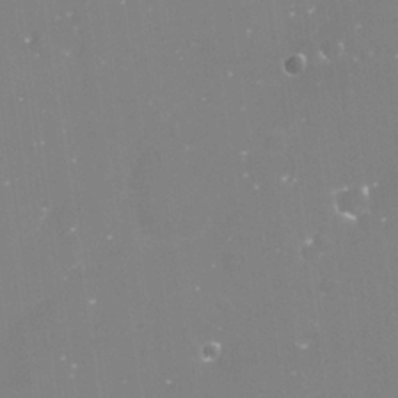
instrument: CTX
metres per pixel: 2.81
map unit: Nve
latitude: -17.4077
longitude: -59.3293
